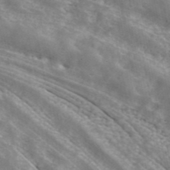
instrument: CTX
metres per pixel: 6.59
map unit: ANa
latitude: 41.9717
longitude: 49.9178
